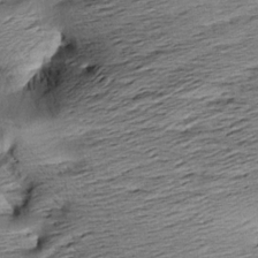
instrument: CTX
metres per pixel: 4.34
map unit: Aa
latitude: 8.4790
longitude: -141.6504
